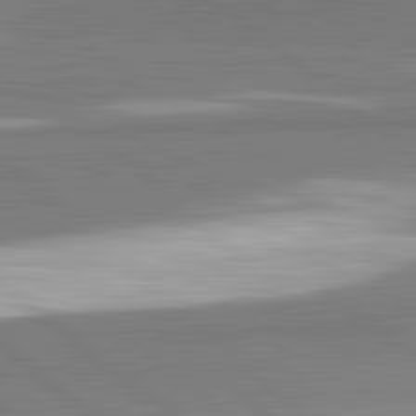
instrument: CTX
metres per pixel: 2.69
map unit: lApd
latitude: 82.2333
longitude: 162.1605
